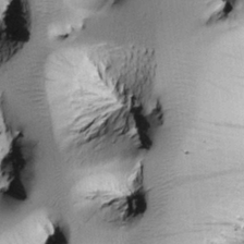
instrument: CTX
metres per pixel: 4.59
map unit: Htu
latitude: -0.2551
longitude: 173.2754
